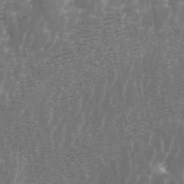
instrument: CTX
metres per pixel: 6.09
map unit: ANa
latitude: 45.5371
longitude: 30.8030
